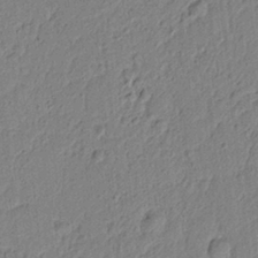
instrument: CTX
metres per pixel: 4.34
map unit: lAvf
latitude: 5.9339
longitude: 165.7289
